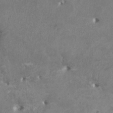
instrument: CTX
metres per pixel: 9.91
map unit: HNhu
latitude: 3.3104
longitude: -3.7449
